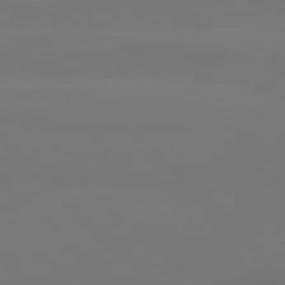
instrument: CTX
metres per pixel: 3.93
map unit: Hpe
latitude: 77.8394
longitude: -166.4979
